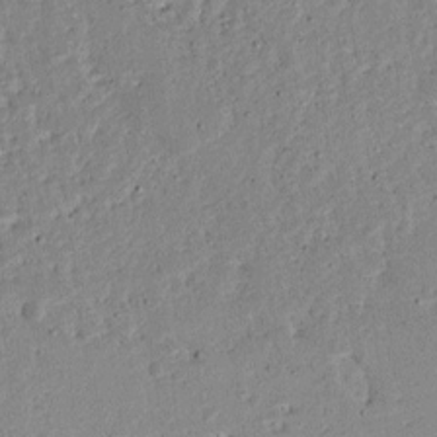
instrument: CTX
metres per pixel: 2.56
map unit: Ave
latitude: 12.7058
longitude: -138.3467
